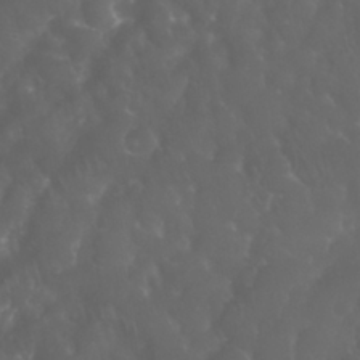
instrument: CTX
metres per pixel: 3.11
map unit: Nhu
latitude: 28.8380
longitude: -65.7450
